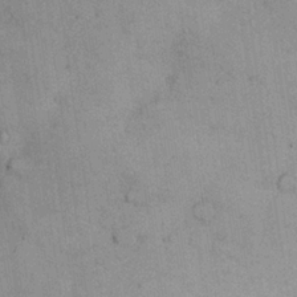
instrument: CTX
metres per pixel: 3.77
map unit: Nhu
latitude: 26.5357
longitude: -68.8569
